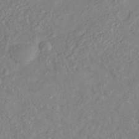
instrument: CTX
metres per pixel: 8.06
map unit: Nhe
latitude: -41.2943
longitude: -110.4412
